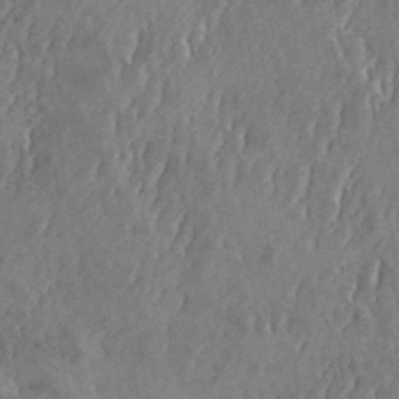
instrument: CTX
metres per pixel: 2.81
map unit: eHh
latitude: 33.7450
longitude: -132.5735
